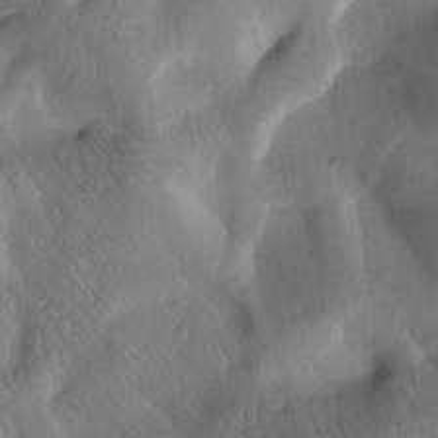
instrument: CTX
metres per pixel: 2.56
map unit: Htu
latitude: -1.1998
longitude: 170.4251
